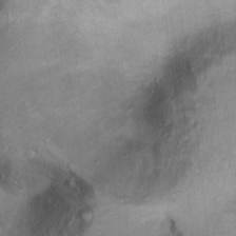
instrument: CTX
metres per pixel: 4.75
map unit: Ht
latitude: 13.8583
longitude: -39.7638
